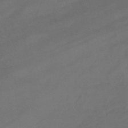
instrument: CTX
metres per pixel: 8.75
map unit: lHb
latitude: -39.1809
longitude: 70.7085
